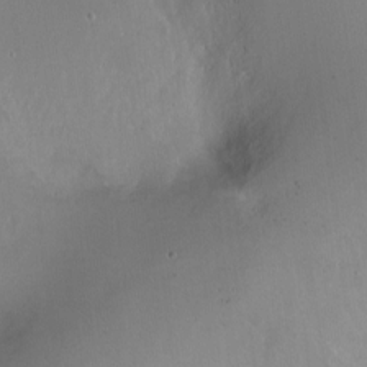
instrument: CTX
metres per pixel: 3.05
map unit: Nhu
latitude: -12.3117
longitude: -41.5371
